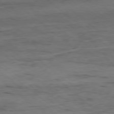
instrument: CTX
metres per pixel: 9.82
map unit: Ap
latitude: -78.7085
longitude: -88.3279
